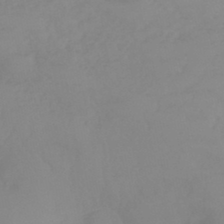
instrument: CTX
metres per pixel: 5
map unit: eHb
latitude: -44.8030
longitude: 84.4251
